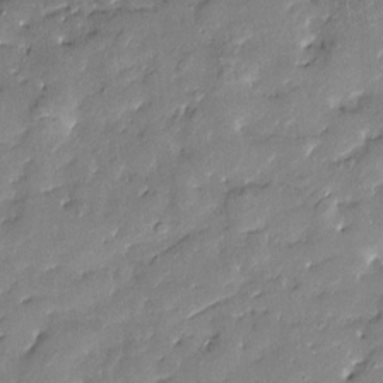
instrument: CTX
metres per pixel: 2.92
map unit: Htu
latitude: -8.5574
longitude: 176.8030
